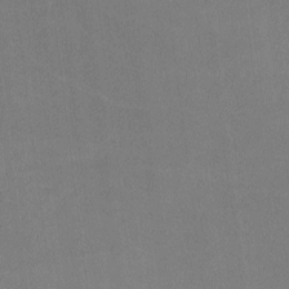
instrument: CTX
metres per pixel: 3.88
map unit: lHvf
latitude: -9.4643
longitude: -100.6868
